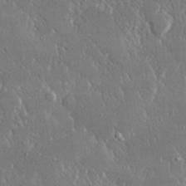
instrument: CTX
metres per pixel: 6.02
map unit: lHvf
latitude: 30.8947
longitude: -92.1766
